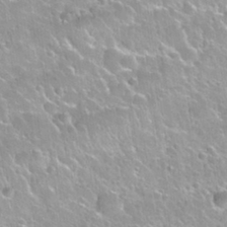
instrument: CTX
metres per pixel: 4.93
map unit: Nhu
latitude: 30.6302
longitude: -53.2348
